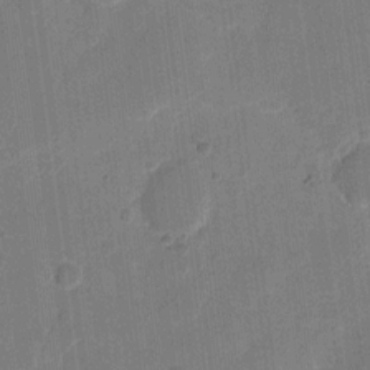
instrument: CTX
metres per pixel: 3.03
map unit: eHh
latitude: 11.2915
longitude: -66.7624
